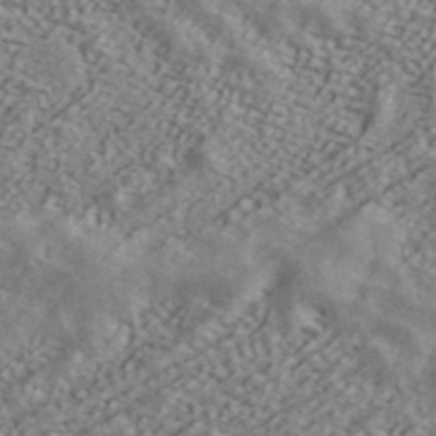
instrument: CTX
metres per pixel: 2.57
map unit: ANa
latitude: 42.8380
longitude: 47.5399
